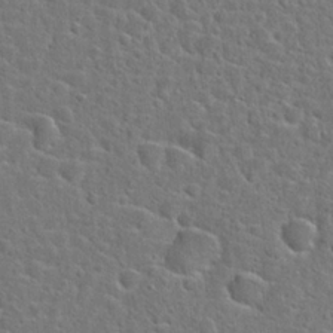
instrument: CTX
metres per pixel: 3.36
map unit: Hto
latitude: 23.7827
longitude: -46.4979
